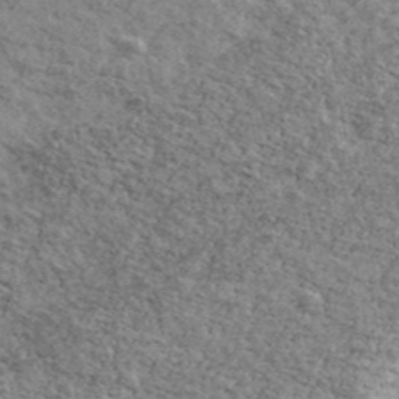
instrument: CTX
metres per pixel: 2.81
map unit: Ave
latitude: 41.4048
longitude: -108.7813
